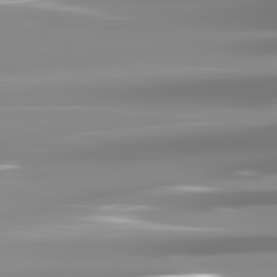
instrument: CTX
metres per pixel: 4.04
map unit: lApd
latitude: 81.9150
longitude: -138.7813
